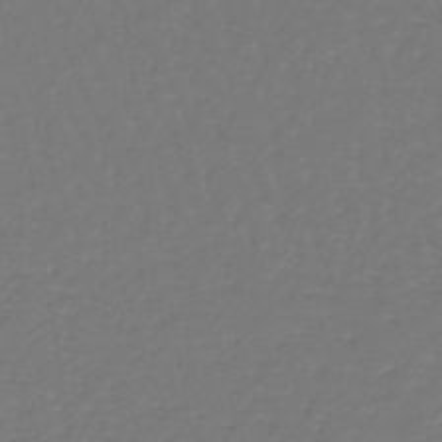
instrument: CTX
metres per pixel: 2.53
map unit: lHb
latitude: -42.9541
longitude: 62.4251
